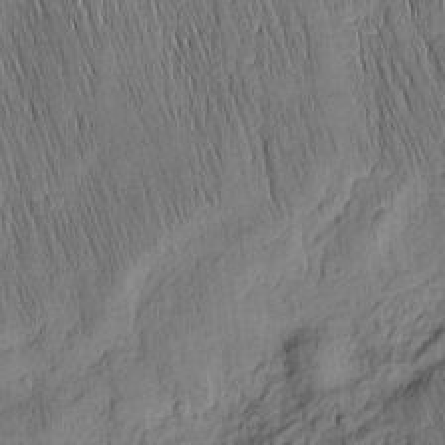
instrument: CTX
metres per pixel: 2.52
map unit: Nhu
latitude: -4.6707
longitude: -151.5560
